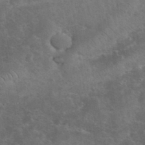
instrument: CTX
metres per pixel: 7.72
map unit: eHh
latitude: 36.7624
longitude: -67.0836
